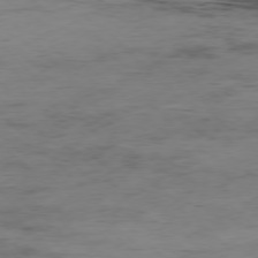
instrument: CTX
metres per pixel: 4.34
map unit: Hpe
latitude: -77.6911
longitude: 11.6911
